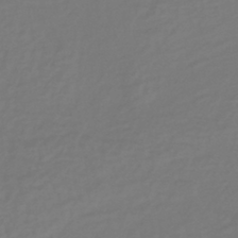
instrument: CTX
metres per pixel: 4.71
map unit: lHb
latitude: -38.3873
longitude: 62.9163
